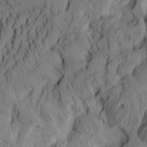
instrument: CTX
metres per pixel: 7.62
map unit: Aa
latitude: 8.7435
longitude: -127.4238
